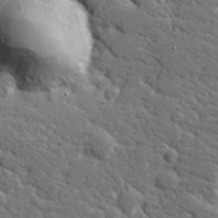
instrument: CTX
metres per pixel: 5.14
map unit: Hve
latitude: 26.3089
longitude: 144.3495
